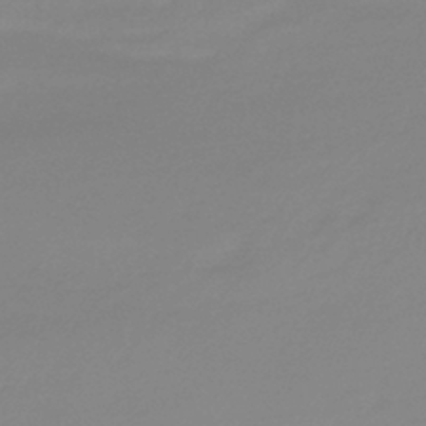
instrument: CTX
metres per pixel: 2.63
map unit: lHb
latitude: -41.6344
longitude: 77.7478
